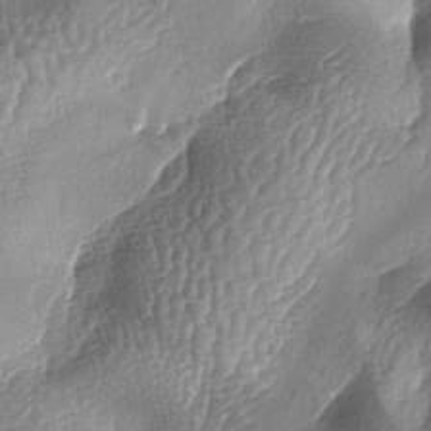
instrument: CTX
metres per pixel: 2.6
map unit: lAa
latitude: -6.1039
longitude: -127.4427
